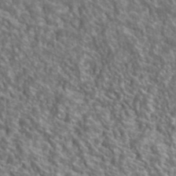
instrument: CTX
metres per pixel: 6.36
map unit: lHvf
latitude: 40.8380
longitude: -89.1592
